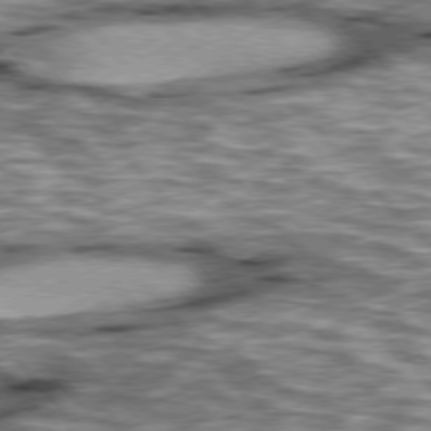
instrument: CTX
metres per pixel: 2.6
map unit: lApd
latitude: 76.5734
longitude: -49.9528
